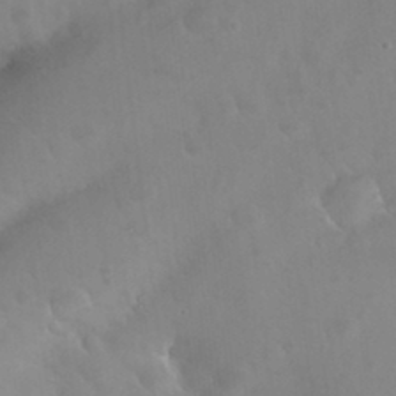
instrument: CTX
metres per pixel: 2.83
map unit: Nhu
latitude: 25.9906
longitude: -57.6127
